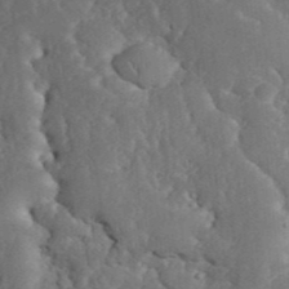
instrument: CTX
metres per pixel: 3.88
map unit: eHh
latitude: 36.1767
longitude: -67.0647
